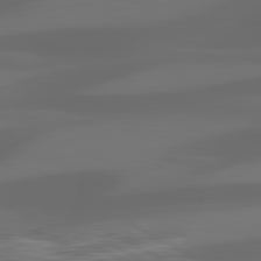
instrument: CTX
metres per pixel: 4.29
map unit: lApd
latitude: 81.2726
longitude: 122.5574
